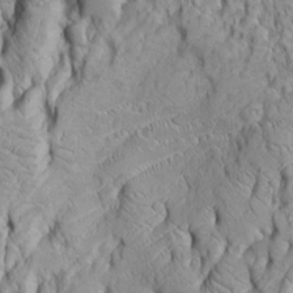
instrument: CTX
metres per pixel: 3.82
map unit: Htu
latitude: -5.4832
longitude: 152.3306
